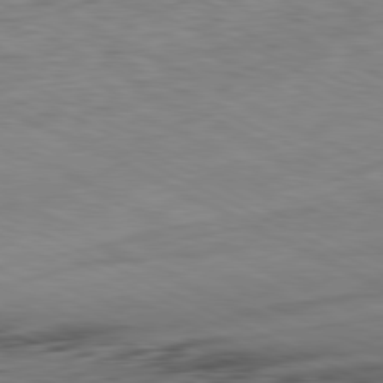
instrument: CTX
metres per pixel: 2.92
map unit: Ap
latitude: -81.3132
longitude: -63.0648
